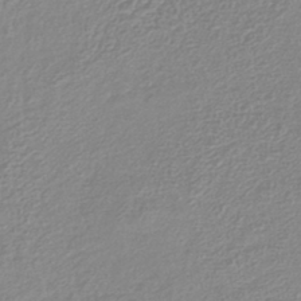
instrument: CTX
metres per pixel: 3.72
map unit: lHb
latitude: -41.6722
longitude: 75.5777
